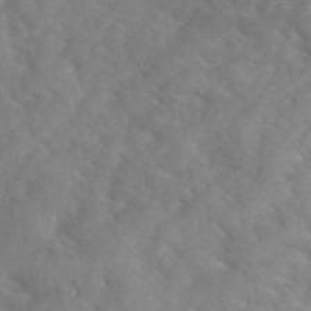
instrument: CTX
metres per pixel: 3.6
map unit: eHh
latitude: 40.5923
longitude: -56.8380
